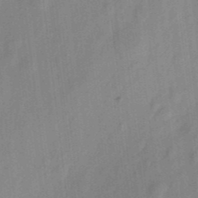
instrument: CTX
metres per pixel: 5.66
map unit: eHh
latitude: 5.8772
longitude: -73.7261
